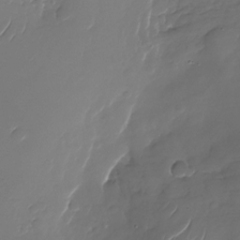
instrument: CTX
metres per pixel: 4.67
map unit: Nhu
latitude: -28.1039
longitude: -67.5938
